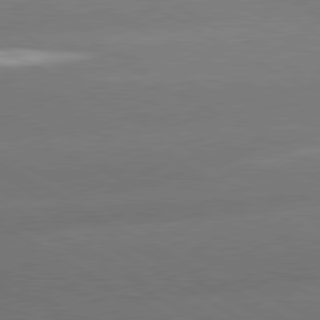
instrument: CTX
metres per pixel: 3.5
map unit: lApd
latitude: 80.4223
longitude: -150.3278
